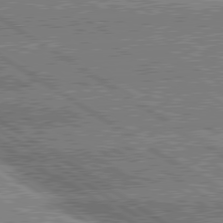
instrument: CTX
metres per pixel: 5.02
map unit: lApd
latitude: 80.0822
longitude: -151.5749
